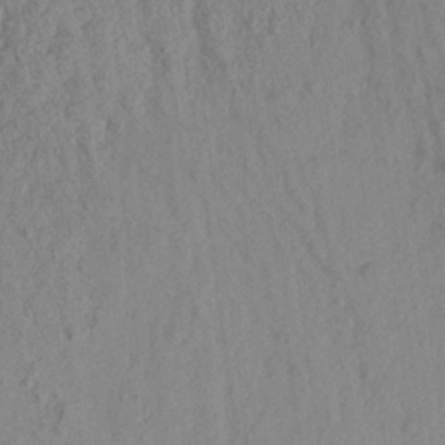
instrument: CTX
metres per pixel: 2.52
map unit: Aa
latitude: 18.5356
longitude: -146.7625
